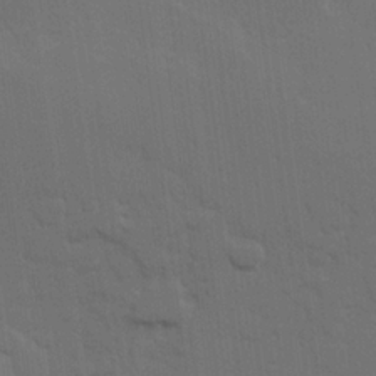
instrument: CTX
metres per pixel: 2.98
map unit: Hve
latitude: 22.8947
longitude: 147.0297
